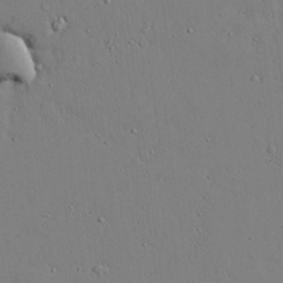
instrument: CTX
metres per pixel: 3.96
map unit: lAvf
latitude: 24.0822
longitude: -110.4979
